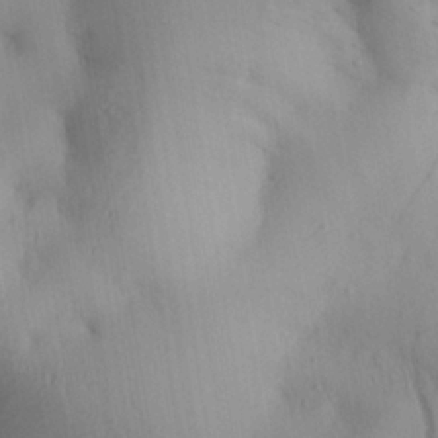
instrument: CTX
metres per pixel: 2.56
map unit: Ave
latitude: 22.4601
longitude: -137.5371
